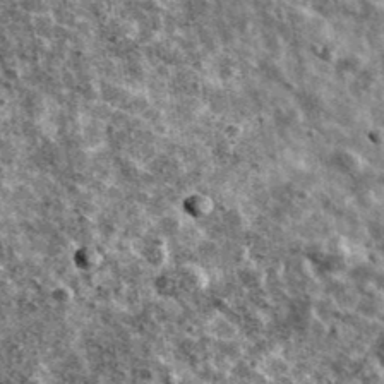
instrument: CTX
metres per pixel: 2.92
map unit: Ave
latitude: 41.3671
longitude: -107.9150
